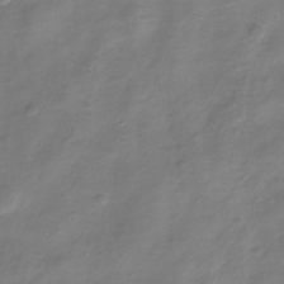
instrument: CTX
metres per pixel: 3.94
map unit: Nhe
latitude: -32.5385
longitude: -88.3279
